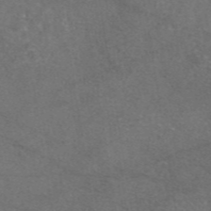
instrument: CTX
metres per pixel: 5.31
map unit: eAb
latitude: 47.0837
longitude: 109.4265
